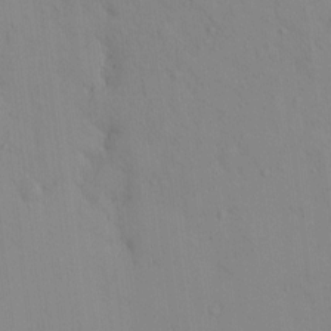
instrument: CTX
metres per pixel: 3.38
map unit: eHh
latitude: -0.3118
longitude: 17.6344
